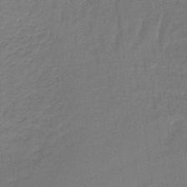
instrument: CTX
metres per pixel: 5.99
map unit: lHb
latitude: -42.2739
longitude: 59.9178
